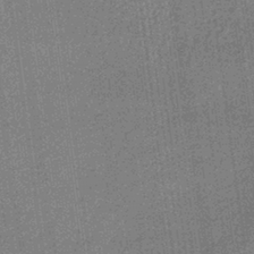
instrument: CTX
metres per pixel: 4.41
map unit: lHb
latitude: -40.2928
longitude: 69.7855
